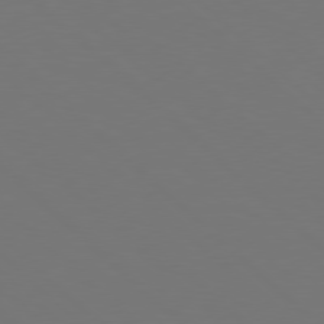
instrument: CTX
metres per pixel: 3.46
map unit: Hpe
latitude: 77.9528
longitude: -170.4223
